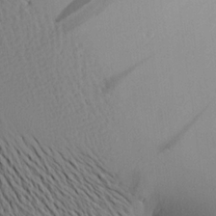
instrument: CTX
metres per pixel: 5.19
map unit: Aa
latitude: 20.0633
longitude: -145.7827
